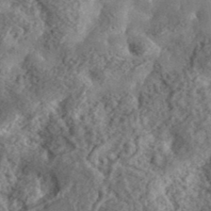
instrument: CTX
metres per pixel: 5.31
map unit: lHvf
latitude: 37.4616
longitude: -87.8583
